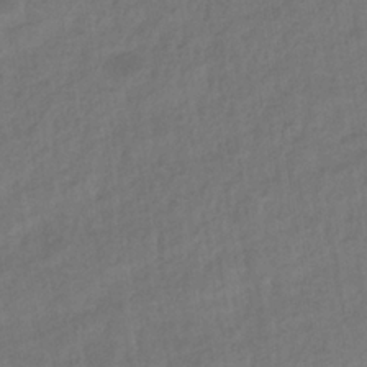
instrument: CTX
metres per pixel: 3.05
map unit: eHb
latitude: -36.4251
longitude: 79.4265
